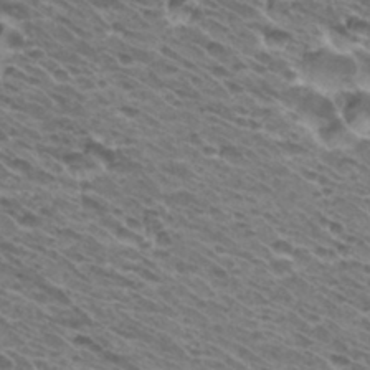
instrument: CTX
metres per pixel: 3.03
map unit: Hto
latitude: 32.8002
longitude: -40.6679
